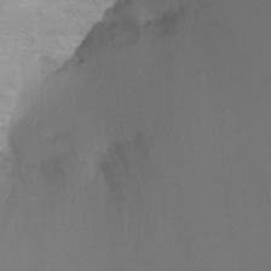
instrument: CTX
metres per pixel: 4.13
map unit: Ht
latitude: 0.3278
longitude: -35.4048
